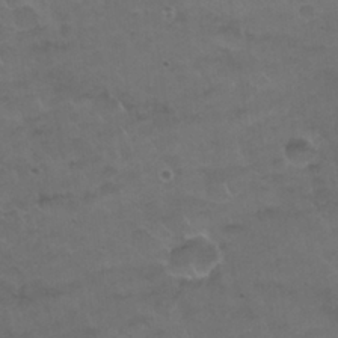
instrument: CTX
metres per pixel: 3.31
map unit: Nhu
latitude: 26.3467
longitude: -53.3860
